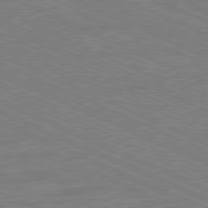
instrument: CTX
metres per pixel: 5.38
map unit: Ap
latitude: -81.0676
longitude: -75.6505
